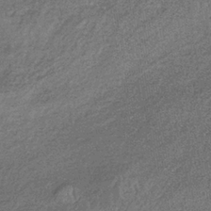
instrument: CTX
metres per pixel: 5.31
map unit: lHb
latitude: -35.9556
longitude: 65.2754
